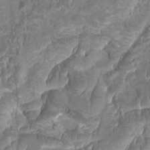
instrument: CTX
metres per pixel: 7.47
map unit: HNhu
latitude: 3.4426
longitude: 8.4629
